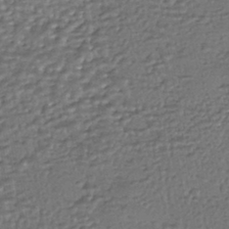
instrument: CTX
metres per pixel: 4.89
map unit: HNhu
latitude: -43.8989
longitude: 95.8611
